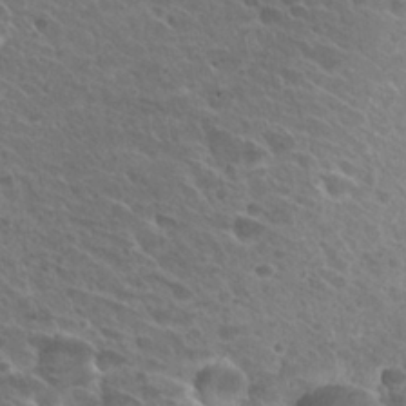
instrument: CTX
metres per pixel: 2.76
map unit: Hto
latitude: 27.7450
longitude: -39.0269
